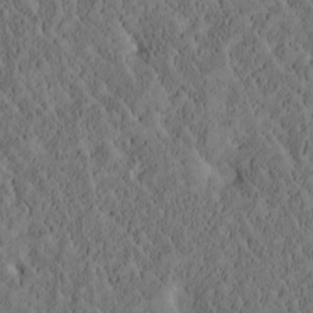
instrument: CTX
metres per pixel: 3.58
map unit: Htu
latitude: -3.5021
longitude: 174.6329
